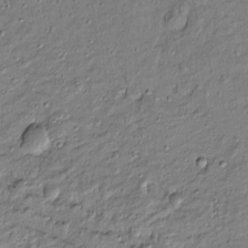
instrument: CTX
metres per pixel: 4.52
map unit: Htu
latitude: -8.5196
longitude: 177.5210
